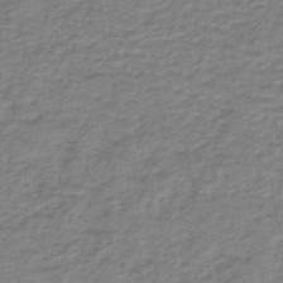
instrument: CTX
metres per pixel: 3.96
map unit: lHb
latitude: -41.7666
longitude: 70.3495
